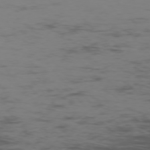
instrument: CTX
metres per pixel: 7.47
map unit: Ap
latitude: -76.1795
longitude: -83.0647
